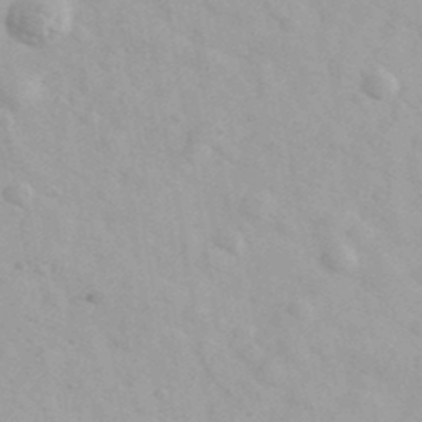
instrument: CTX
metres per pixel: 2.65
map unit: Ave
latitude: 39.9717
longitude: -107.0269
